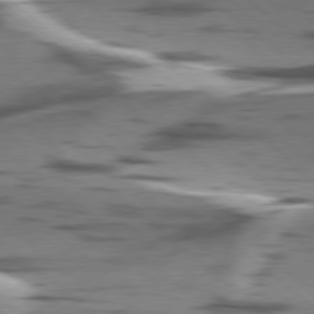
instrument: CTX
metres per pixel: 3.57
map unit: lApd
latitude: 78.4034
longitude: -50.1766
